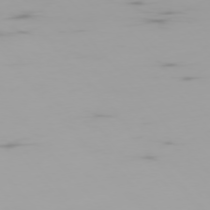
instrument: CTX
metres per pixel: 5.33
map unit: Ap
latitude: -76.7085
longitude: -74.1389
